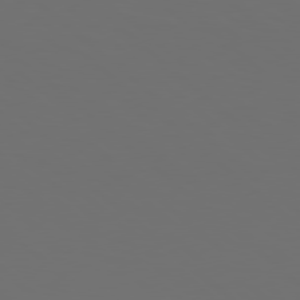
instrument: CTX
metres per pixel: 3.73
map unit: Hpe
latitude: 78.2901
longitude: -174.1200
